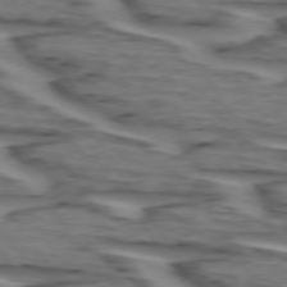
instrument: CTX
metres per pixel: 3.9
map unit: lApd
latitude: 74.1767
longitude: -71.1403
